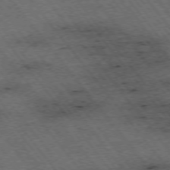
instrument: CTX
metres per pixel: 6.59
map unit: Hpe
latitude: -75.4455
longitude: 4.5951
